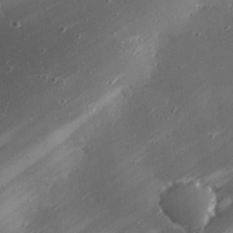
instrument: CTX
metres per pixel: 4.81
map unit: eHh
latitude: 25.3292
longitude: -89.8962
